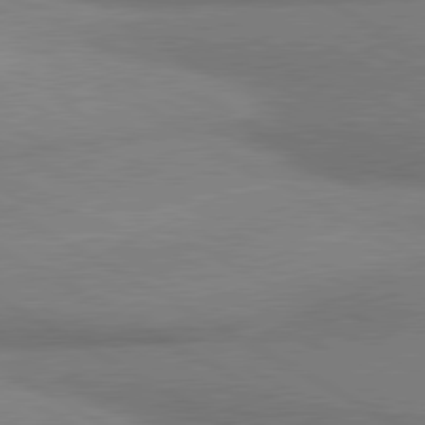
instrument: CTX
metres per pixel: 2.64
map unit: lApd
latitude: 80.5168
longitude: 166.4251
